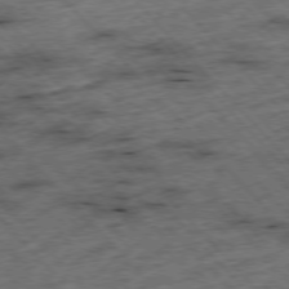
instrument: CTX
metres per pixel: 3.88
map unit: Hpe
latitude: -76.9353
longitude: -16.3467
